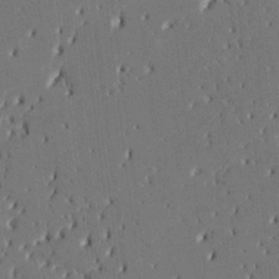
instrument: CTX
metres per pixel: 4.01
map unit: HNhu
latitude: 8.6680
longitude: -5.3482
